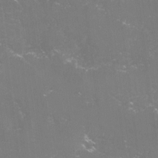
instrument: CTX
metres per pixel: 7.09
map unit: lHvf
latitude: -15.2943
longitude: -101.2726
